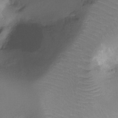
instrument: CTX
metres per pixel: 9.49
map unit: Ht
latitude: -12.5952
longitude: -45.1970
